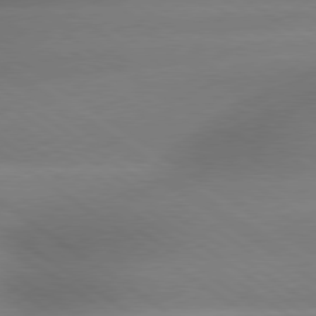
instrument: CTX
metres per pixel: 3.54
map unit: lApd
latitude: 79.2159
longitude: -134.8758
